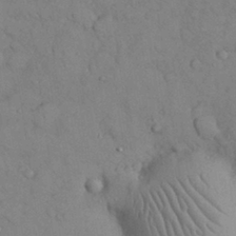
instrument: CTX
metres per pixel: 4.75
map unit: Nhu
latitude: 28.4034
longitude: -70.5357
